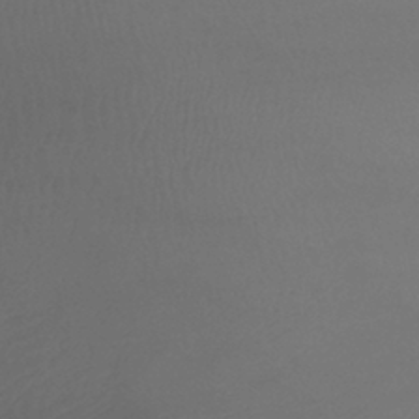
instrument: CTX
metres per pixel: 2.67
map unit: lHb
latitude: -39.6344
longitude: 72.0472
